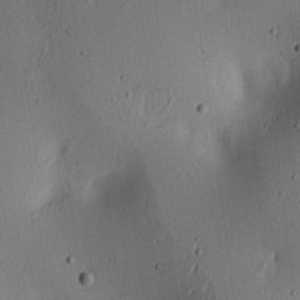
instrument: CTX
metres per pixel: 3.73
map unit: lAa
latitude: 6.1956
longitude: -113.7449
